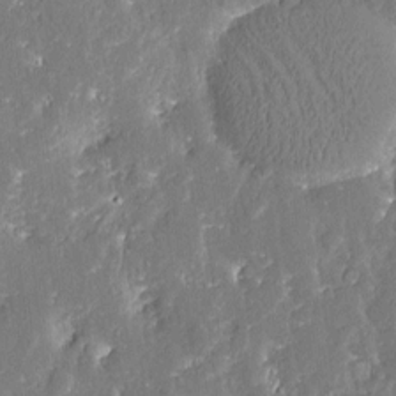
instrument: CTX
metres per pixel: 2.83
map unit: Htu
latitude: -2.6329
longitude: 174.8974
